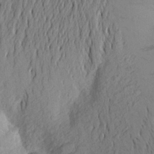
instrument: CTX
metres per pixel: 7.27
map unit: Aa
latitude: 24.7435
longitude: -148.9325
